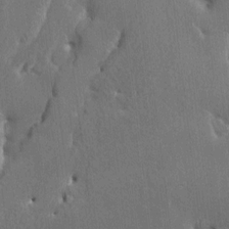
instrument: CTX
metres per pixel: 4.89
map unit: HNhu
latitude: 4.1767
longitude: 6.6896
